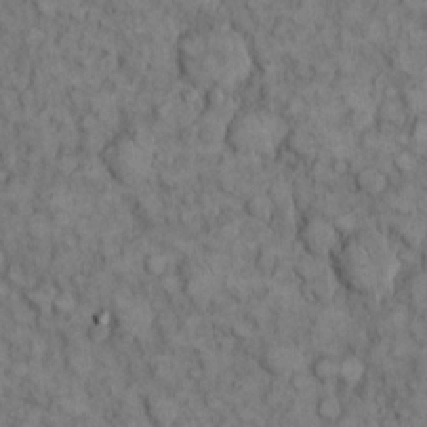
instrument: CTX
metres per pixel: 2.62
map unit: eHh
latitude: 12.7058
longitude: -64.6301
